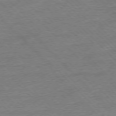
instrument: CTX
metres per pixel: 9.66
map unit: Ap
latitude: -77.2565
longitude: -94.9514
